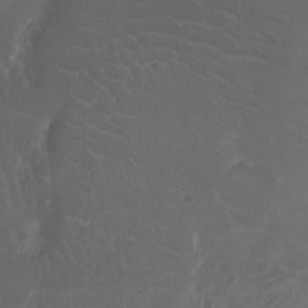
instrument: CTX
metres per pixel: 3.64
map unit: Ht
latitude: -12.0850
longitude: -43.3482
